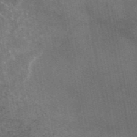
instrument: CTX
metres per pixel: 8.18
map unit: eAb
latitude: 45.2159
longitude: 122.4818
